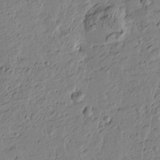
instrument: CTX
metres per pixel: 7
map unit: Htu
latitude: -3.0297
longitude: -175.7261
